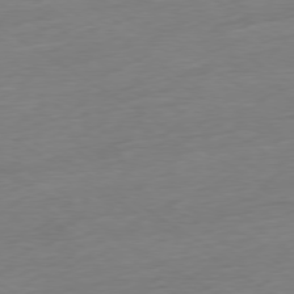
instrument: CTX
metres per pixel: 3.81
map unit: Ap
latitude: -78.7085
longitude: -58.2712
